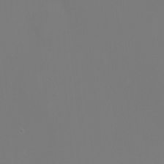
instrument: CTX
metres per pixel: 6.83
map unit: eHh
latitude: -5.1242
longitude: -86.8191
